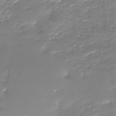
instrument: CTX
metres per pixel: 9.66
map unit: Nhu
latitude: -29.0298
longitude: -64.8758
